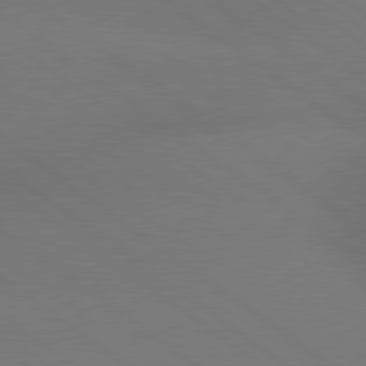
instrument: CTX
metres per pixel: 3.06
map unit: lApd
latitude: 79.0081
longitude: -151.3670
